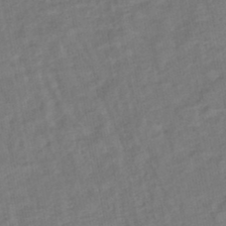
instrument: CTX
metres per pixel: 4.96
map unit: HNhu
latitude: -45.6344
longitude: 101.9556
